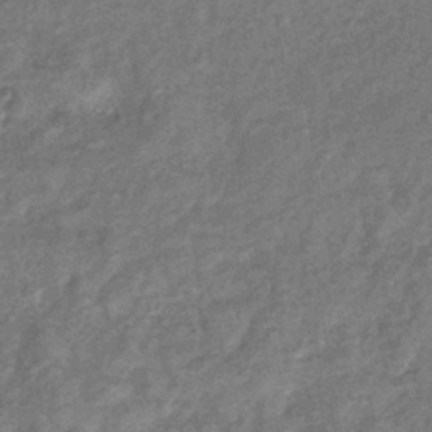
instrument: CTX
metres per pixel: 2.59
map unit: eHb
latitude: -39.9556
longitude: 78.1983
